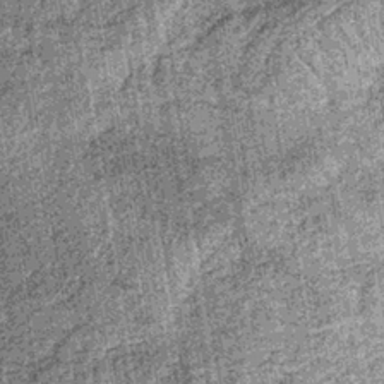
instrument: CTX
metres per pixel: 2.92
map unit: lHb
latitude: -36.8786
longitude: 67.3510
